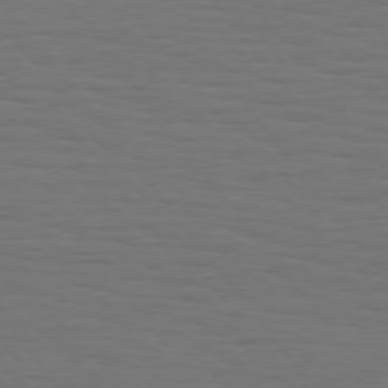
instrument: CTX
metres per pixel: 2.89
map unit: Hpe
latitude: 75.3293
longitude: -131.1215
